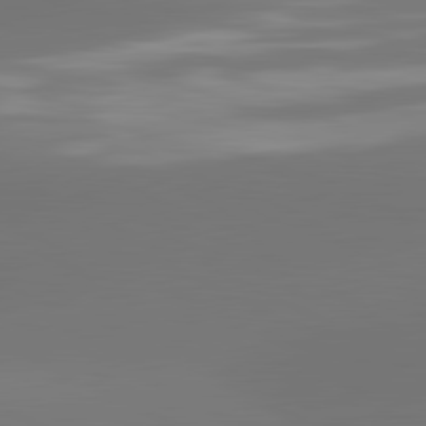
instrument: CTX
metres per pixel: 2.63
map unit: lApd
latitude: 81.5560
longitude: -164.3656
